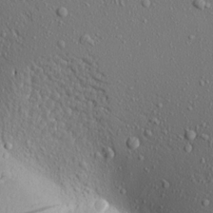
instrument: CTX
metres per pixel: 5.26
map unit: Aa
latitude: 18.4412
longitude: -147.5938
